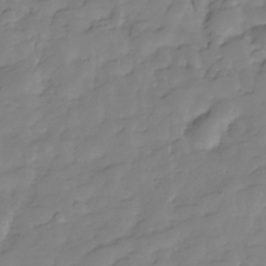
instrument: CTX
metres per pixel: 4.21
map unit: Hve
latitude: -29.0675
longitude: 91.6155
